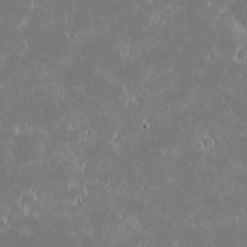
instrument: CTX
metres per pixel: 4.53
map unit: eHh
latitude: -1.5777
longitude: -84.1578
